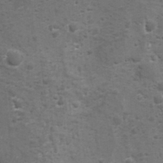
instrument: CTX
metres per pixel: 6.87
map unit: Ave
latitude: 11.5938
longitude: -104.6302
